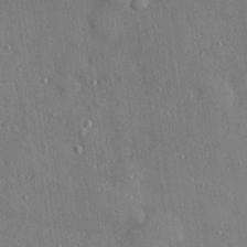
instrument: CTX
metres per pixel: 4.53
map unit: Hve
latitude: 27.6127
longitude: -90.2145
